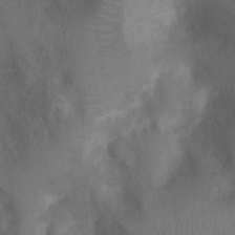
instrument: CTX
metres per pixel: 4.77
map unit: Ht
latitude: 2.6679
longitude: -27.2348
